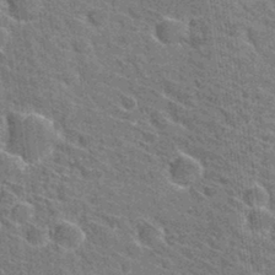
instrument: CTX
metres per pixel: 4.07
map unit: Hto
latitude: 31.4616
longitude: -44.3467
